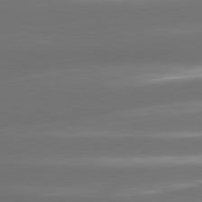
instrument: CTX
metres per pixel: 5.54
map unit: lApd
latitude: 81.0269
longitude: -142.1578
